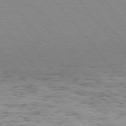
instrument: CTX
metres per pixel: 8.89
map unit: Hpe
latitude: 75.6694
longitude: -143.8395
